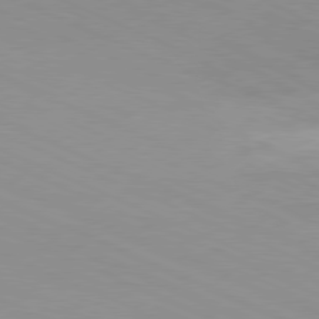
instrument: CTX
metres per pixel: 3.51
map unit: Ap
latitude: -81.1809
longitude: -92.8002
